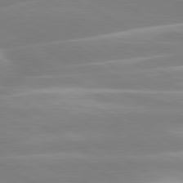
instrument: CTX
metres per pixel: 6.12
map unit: lApd
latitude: 80.2711
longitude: -128.4412
